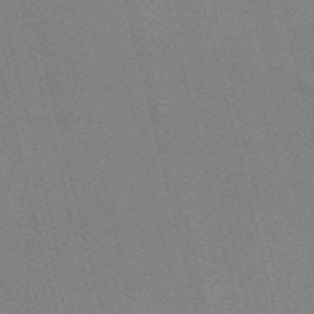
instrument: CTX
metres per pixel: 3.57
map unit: Nve
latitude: -57.7855
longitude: 62.1039
